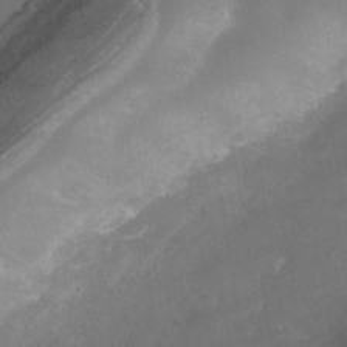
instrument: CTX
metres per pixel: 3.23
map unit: Nhe
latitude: -38.1228
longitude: -113.3482
